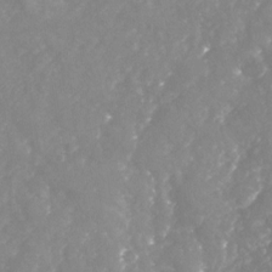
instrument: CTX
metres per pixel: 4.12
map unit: Nhu
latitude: -23.6155
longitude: -57.3859
